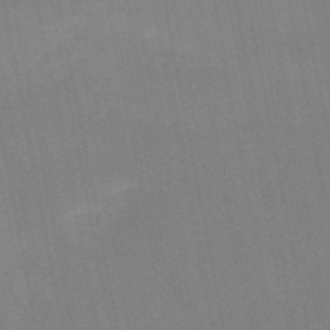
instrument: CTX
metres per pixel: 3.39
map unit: lHb
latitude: -48.4251
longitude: 67.0864
